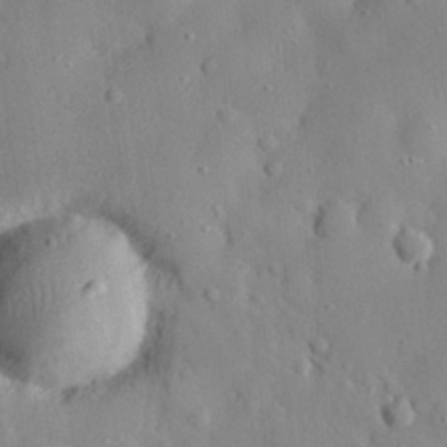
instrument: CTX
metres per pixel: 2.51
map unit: eHh
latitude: 28.8947
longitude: -77.8016
